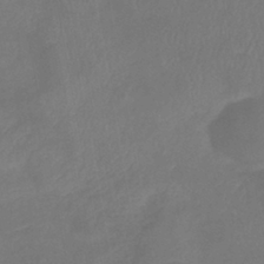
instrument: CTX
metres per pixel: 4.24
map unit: eHb
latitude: -38.9542
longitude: 76.5574
